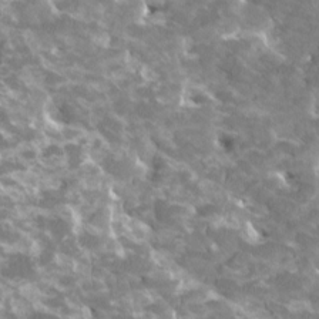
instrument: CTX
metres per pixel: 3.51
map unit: HNhu
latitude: 1.9906
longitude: -0.6490
